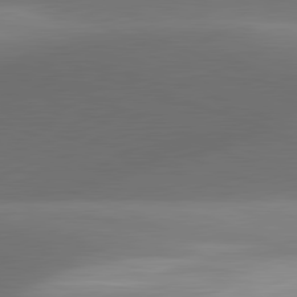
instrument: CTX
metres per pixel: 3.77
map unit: lApd
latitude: 81.6127
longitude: 130.1228
